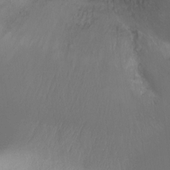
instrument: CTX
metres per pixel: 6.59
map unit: Ht
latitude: -16.2173
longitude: -44.2711
